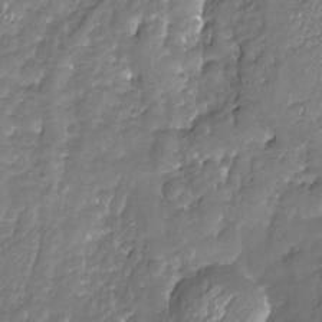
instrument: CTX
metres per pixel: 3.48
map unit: Nhu
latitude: -19.2565
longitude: -57.9906
